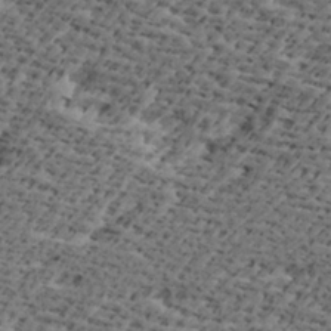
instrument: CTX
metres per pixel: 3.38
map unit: Ave
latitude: 16.9892
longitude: -138.2333
